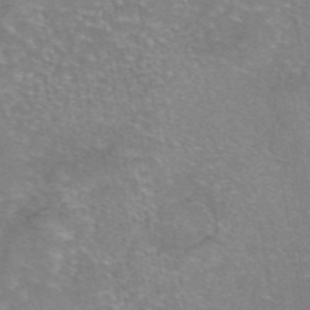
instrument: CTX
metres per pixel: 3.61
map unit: eAb
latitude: 46.3279
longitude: 102.5007
